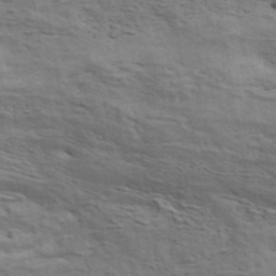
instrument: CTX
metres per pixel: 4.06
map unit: ANa
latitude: 41.8961
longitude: 14.5574
